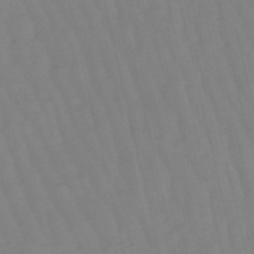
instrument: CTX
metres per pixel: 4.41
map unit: lHb
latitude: -49.5210
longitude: 76.4818
